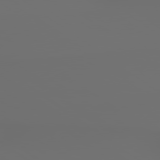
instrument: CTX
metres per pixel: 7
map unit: lApd
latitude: 79.6505
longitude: 176.7841
